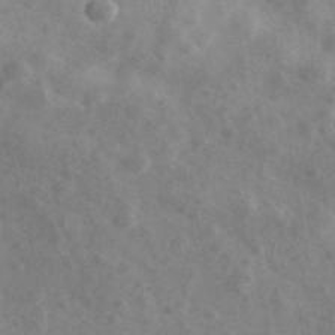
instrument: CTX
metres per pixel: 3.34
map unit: Ave
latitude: 38.8569
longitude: -107.1025
